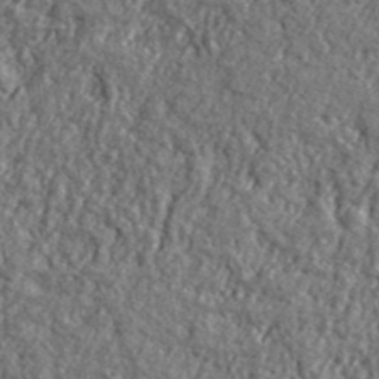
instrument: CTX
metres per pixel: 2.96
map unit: lHvf
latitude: 41.2536
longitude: -90.0444
